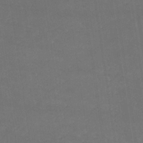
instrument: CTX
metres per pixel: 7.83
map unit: lHb
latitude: -34.5574
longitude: 64.6519
